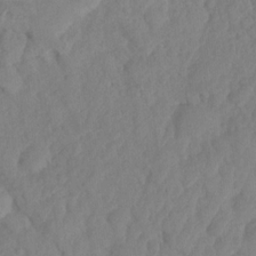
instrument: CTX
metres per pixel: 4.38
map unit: HNhu
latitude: -24.1228
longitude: 49.6911
